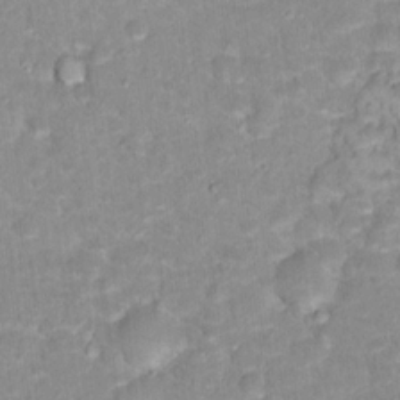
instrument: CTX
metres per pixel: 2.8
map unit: Hto
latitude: 17.2348
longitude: -35.5182
